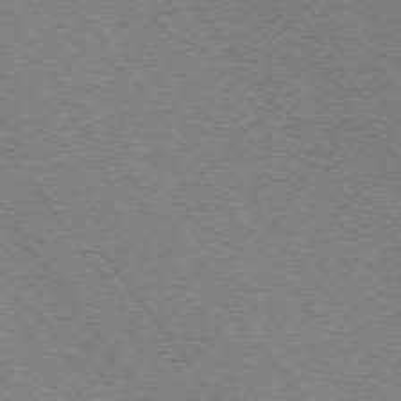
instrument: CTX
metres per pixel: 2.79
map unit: Ap
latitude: -74.6897
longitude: -74.8758
